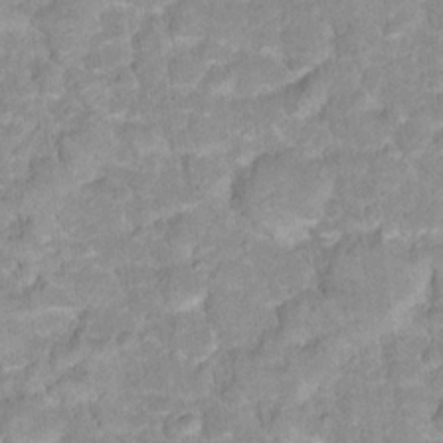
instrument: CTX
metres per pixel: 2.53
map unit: Hto
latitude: 17.3482
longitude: -35.3292
